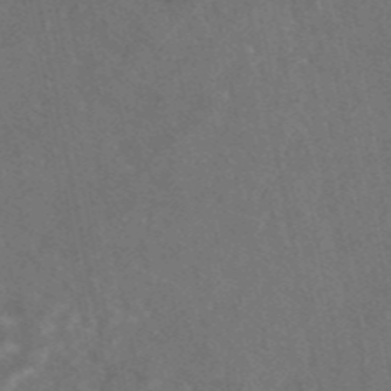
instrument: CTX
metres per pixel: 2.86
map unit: eAb
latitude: 46.7058
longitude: 109.6344
